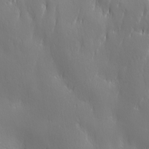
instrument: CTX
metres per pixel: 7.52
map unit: Ave
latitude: 2.2900
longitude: -113.2915
